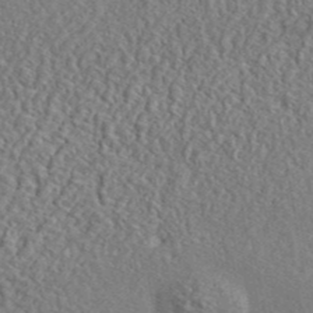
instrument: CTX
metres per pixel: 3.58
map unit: lHvf
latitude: 42.3656
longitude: -88.5546
